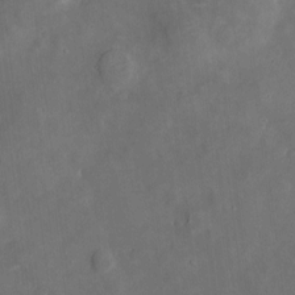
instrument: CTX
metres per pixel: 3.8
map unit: eHh
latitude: 4.8569
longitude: -70.0822
